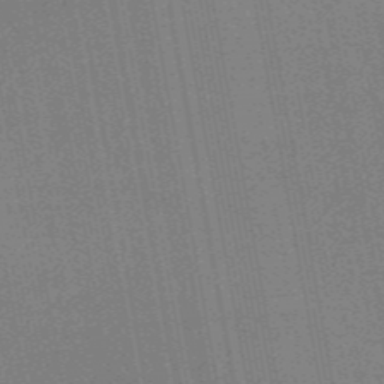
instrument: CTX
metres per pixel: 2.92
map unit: eAb
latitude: 46.6491
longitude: 122.2362
